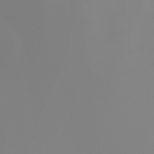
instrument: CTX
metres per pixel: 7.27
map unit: Nhu
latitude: -7.1431
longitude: -79.5182
